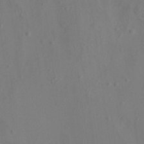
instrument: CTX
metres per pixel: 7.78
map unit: HNhu
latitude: 7.1025
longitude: -0.6301
